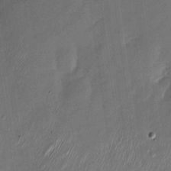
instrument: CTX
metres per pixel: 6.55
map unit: Nhu
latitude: -28.7463
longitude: -75.4804
